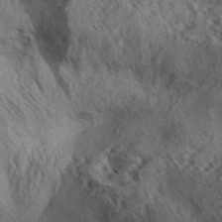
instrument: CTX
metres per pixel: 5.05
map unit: Aa
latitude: 31.1592
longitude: -138.5735
